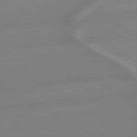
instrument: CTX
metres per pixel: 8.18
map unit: lApd
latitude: 79.1403
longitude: -164.6679
